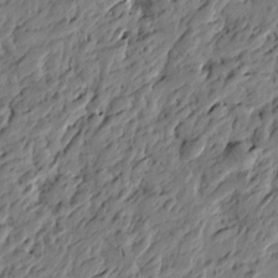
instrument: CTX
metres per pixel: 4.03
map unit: Htu
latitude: -3.8611
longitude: -179.0459
